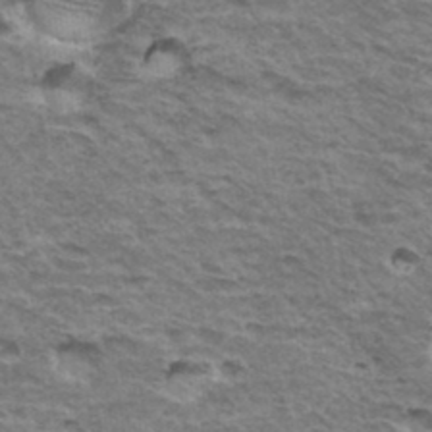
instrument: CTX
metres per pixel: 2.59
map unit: Hto
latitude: 35.0458
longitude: -43.1025
